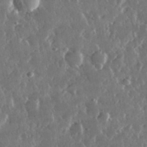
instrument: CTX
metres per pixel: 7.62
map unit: lHvf
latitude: 31.9151
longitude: -90.9703
